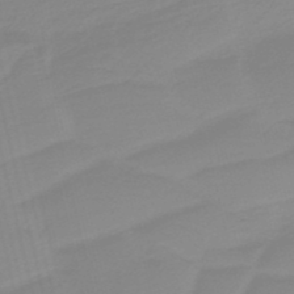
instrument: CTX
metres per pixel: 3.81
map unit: HNb
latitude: -36.2361
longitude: 55.2565
